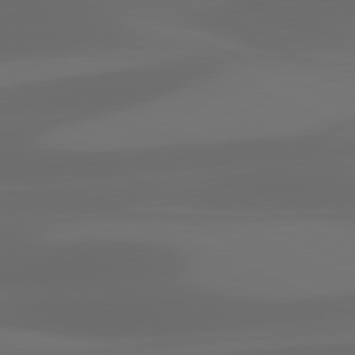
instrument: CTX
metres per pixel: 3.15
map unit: lApd
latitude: 81.1025
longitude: 123.2565
